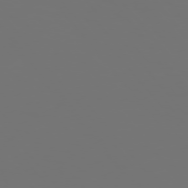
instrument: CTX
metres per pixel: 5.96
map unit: Hpe
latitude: 75.1970
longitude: -124.4790
